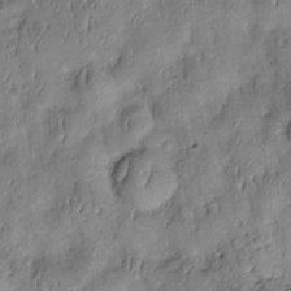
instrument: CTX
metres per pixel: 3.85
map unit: Htu
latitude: 0.6679
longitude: 148.9731
